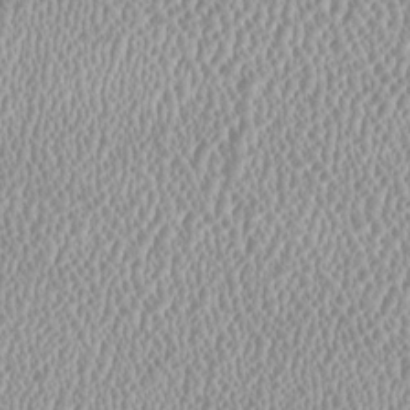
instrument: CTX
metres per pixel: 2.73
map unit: HNhu
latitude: -0.5007
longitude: -0.6301
